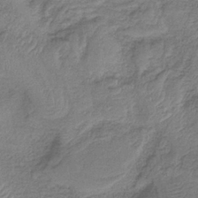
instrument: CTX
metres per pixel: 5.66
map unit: HNb
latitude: -36.7652
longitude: 57.2943
